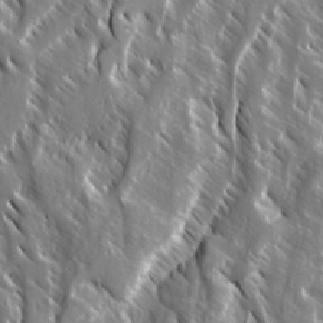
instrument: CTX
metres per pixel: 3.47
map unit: Ave
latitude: 14.9514
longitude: -133.4238
